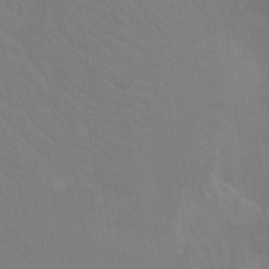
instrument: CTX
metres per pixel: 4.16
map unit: Ht
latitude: -3.2564
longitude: -17.6505
